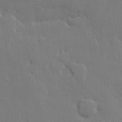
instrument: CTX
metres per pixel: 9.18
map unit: lHvf
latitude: 21.4049
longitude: 145.6911
